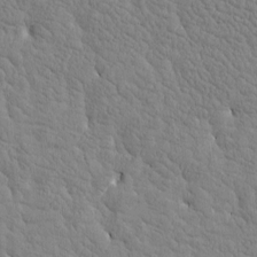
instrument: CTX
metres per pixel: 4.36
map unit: Htu
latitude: -3.9178
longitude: 176.7841
